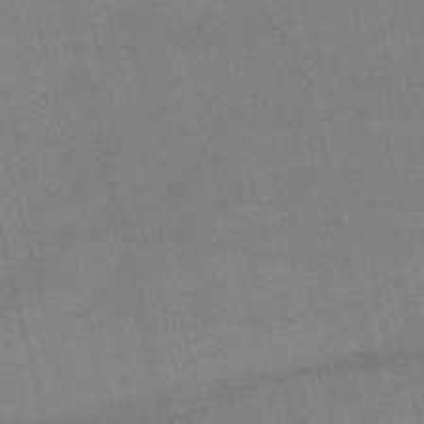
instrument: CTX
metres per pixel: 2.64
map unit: lHb
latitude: -48.8030
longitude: 76.5574
